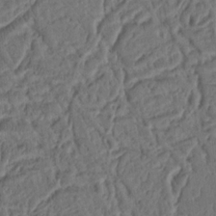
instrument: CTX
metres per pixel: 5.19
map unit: Ht
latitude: 10.5168
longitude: -75.2159
